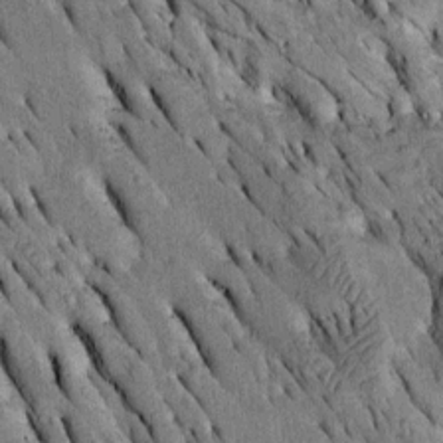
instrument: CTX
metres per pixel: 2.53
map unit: Htu
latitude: -2.5573
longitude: 150.6518
